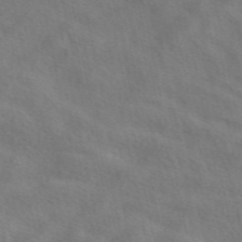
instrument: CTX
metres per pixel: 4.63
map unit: eAb
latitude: 49.9717
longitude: 119.4454
